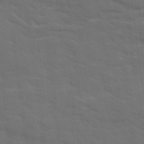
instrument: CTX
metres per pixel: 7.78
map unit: Ave
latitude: 18.1577
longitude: -130.4979
